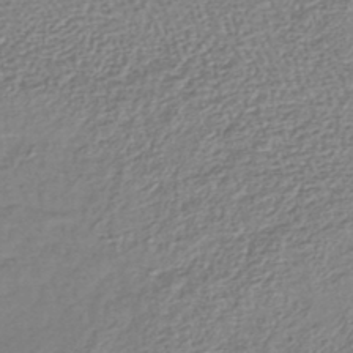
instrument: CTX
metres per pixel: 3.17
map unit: lHb
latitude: -42.2361
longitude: 75.9556
